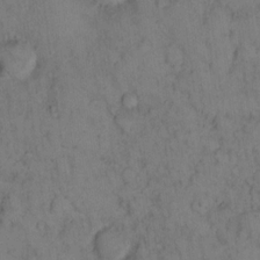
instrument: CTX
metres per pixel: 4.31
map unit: eHh
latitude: 14.3090
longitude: -62.9514
